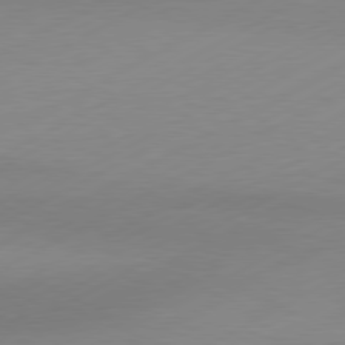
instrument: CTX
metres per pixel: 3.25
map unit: Hpe
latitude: -81.4833
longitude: 13.4266
